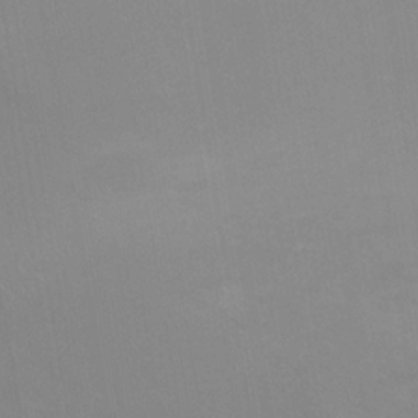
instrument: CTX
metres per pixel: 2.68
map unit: Ht
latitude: -0.0283
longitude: -38.0633
